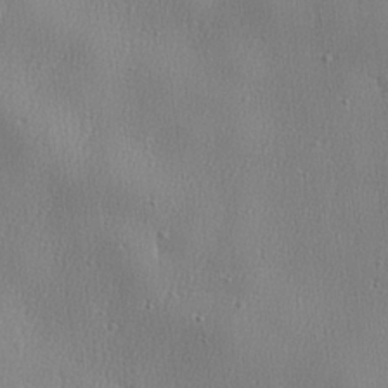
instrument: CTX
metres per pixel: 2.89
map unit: lHvf
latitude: 23.3671
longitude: 141.5777
